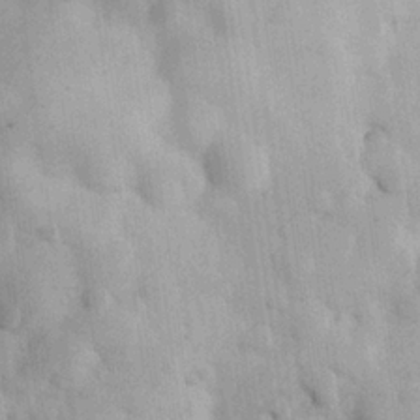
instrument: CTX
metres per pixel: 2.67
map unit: Hve
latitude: 24.4034
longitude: 147.9745
